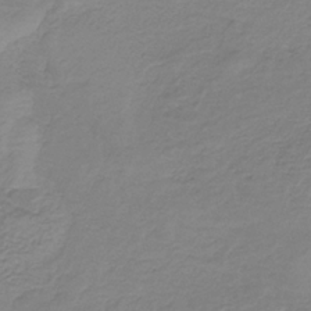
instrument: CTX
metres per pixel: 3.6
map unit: HNb
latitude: -34.2173
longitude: 53.2753
